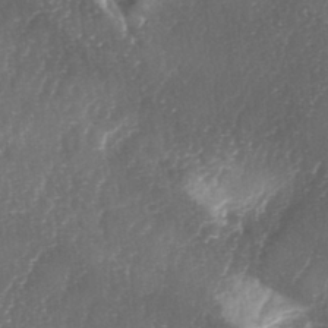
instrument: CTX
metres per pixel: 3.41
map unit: lAa
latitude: -5.1809
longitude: -126.7246
